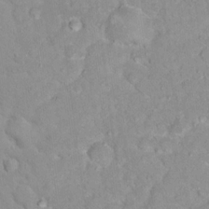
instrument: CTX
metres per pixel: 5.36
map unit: Hto
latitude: 17.1403
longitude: -36.0255
